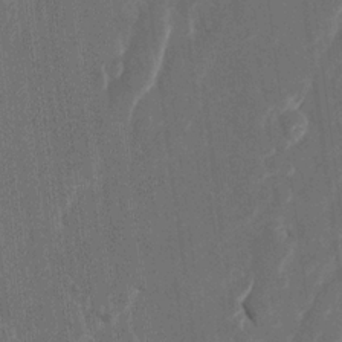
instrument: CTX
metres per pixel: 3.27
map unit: Htu
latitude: 0.9324
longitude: 147.2943
